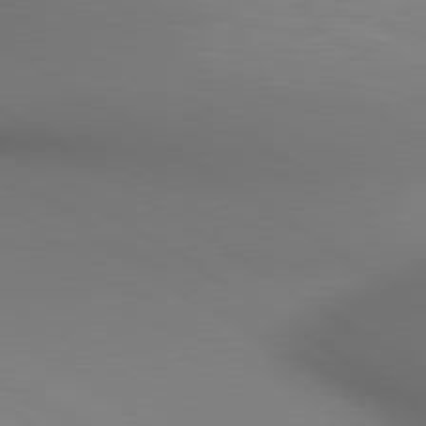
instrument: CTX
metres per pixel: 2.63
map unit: lApd
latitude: 80.3278
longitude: 138.4818
